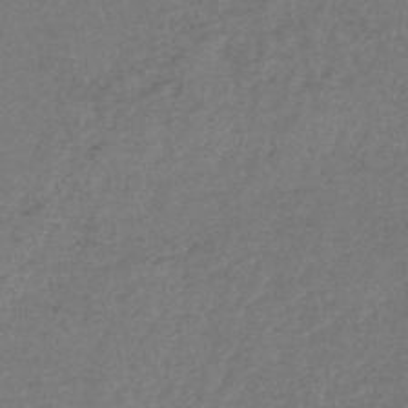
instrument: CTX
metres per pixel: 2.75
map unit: lHb
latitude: -43.9178
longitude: 73.5210
